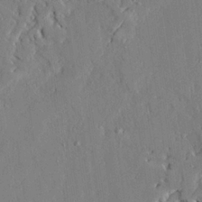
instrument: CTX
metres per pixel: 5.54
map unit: Ave
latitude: 22.7435
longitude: -129.2537
